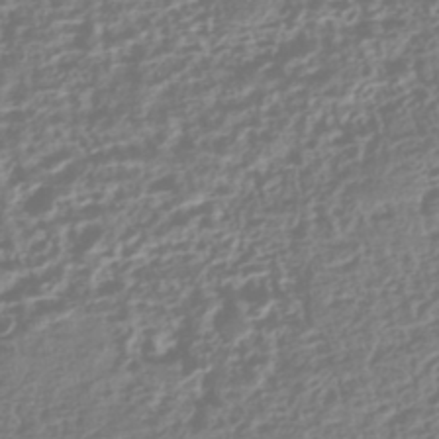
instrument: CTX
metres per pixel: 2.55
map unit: HNhu
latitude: -43.0486
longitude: 106.7086
